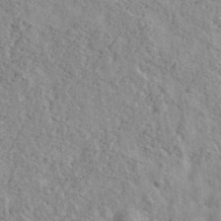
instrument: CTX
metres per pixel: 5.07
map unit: Ave
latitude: 40.5356
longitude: -110.7624
